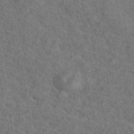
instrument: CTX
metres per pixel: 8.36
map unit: eHh
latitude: 37.4805
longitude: -137.7828
